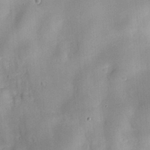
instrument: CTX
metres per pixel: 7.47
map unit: Nve
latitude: -7.8611
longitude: 174.6707
